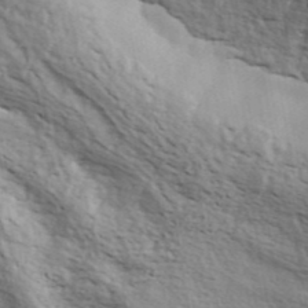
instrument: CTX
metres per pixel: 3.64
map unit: ANa
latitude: 42.8002
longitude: 48.3307
